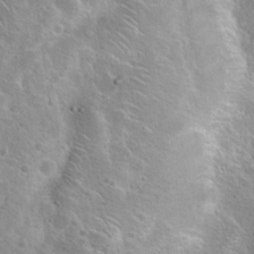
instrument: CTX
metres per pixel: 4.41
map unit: Hto
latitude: 19.6127
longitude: -49.7828
